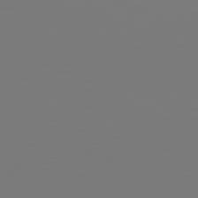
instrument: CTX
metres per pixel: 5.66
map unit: lApd
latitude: 81.9528
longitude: 145.5210
